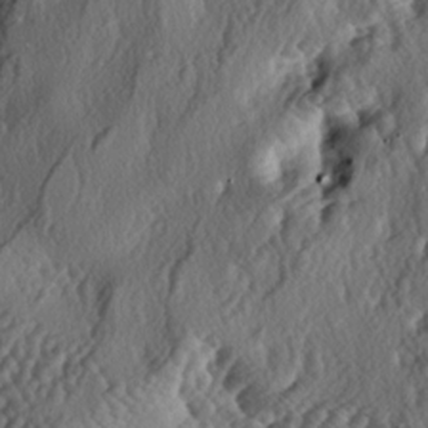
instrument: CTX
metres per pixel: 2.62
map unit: lAa
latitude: -5.6722
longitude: -124.6868
